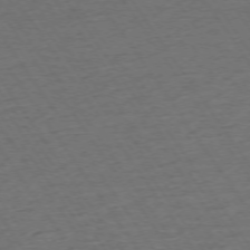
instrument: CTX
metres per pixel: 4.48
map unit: Ap
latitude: -74.1039
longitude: -84.0444
